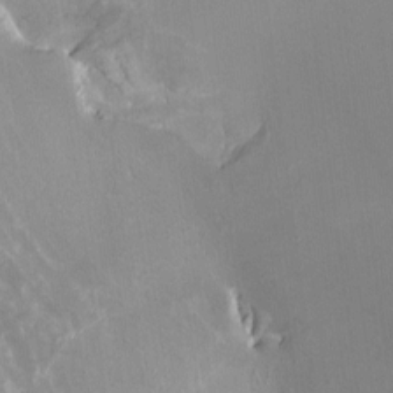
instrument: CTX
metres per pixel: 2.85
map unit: HNhu
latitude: -1.1809
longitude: -1.6694
